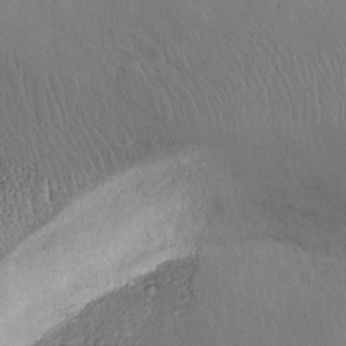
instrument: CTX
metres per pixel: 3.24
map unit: Ht
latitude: -4.2928
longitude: -14.0633
